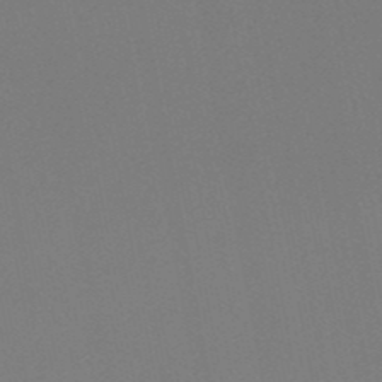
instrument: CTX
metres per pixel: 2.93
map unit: HNb
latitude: -51.6344
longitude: -42.7435
